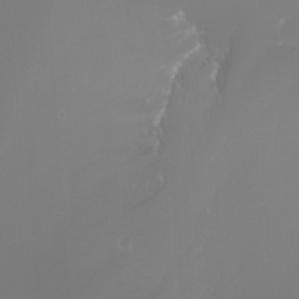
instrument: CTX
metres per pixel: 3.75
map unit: Nhu
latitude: -7.5021
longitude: -82.6679
